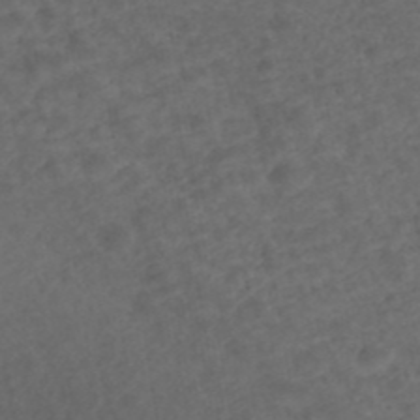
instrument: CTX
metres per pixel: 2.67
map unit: ANa
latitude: 42.7624
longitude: 27.6910
